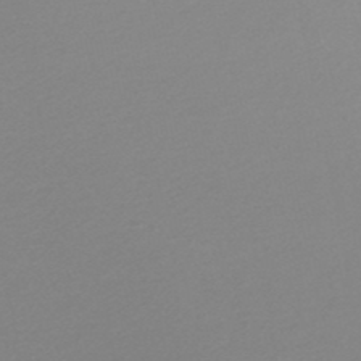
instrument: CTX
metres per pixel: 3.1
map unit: lHb
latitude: -48.1039
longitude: 66.5763
